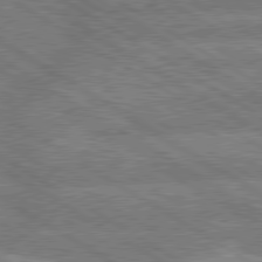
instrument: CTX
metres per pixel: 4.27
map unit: lApd
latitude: 79.7639
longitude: -162.8380
